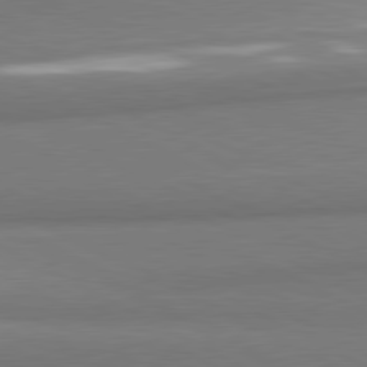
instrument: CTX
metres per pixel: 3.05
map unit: lApd
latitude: 80.6679
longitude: 167.5777
